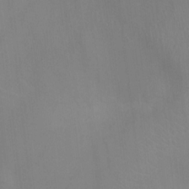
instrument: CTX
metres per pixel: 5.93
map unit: Ht
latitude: -2.9541
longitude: -17.5182
